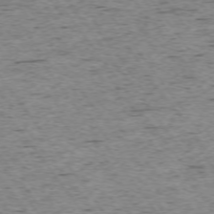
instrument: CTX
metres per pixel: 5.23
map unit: Ap
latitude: -74.2551
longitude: -87.4615
